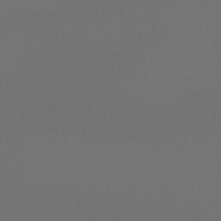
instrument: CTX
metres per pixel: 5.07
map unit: eHb
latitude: -50.8975
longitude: 76.6518
